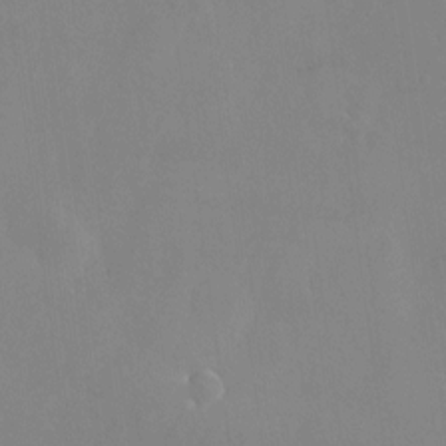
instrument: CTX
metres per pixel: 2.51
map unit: Nhu
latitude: -26.5384
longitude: -70.3467
